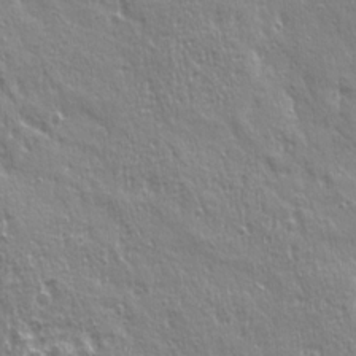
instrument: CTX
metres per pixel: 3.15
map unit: Ave
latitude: 21.7828
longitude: -135.4426
